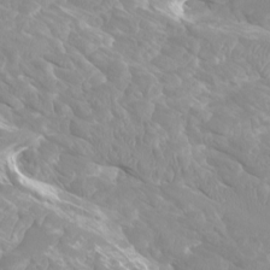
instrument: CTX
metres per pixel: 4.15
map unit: Htu
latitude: -9.6533
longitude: -75.6883
